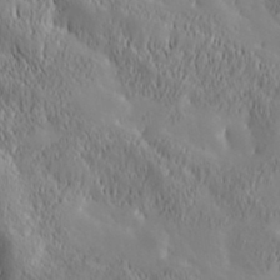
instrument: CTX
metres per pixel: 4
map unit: Hve
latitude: 32.3845
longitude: 149.4455
